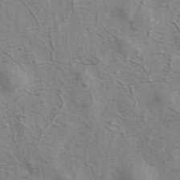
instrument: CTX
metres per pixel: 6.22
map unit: eAb
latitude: 41.5182
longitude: 104.8408
